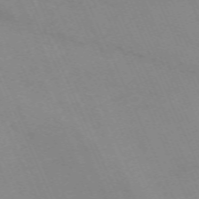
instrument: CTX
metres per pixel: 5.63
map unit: Nhu
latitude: -66.9542
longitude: 39.0864
